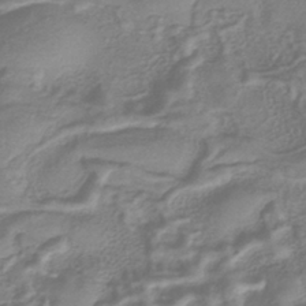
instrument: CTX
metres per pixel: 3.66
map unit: eHb
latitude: -40.3117
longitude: 78.5762
